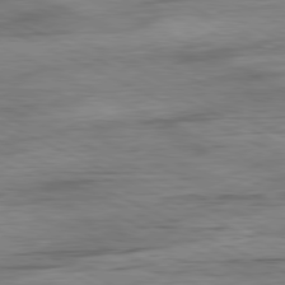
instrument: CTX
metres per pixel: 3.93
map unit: Ap
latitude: -81.1998
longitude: -91.8205
